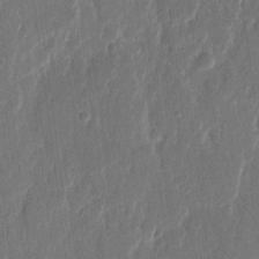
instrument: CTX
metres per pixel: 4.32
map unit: eHh
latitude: 11.7072
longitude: -71.0458
